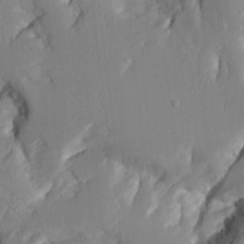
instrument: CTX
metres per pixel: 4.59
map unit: Aa
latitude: 12.5924
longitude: -125.9717
